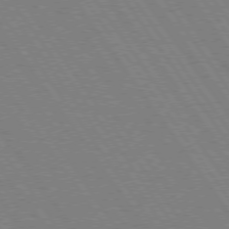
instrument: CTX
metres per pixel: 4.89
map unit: Hpe
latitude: 74.7435
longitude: -136.9325
